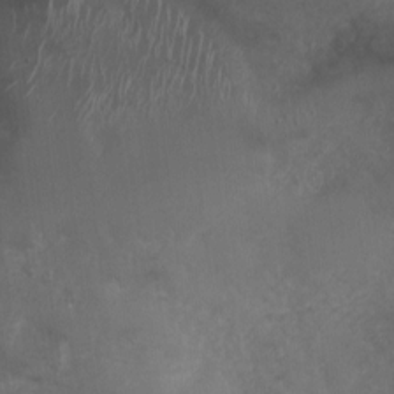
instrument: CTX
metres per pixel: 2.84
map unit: Nhu
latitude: 3.9339
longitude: -15.6694
